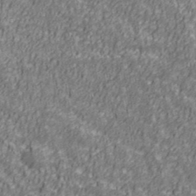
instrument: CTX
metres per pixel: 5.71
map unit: Ave
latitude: 41.4237
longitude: -113.0080
